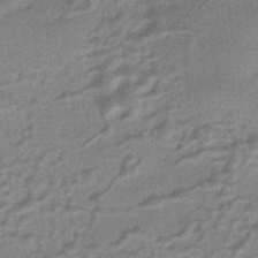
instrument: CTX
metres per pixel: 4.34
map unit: HNhu
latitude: -43.1620
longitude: 90.4440
